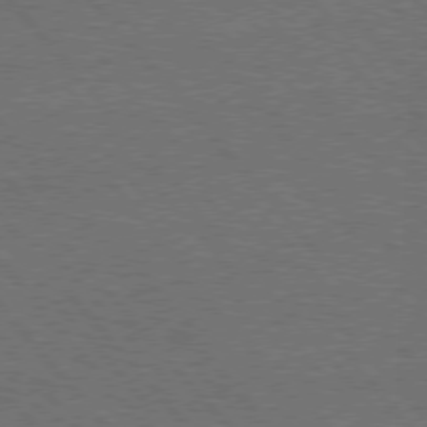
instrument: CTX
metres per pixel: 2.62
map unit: Hpe
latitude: 75.8394
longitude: -157.6504
